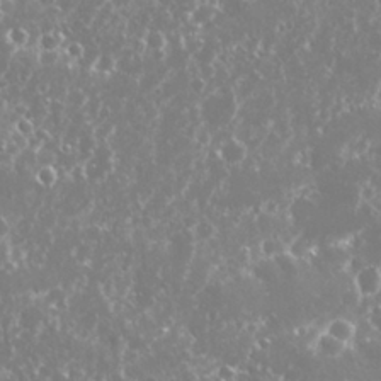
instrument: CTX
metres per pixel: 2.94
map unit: Nhu
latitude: 26.1389
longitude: -60.4223
